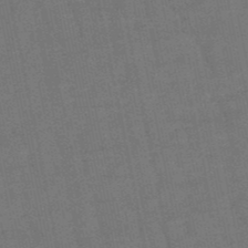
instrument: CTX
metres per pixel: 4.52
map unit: eHb
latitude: -50.2928
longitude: 78.2739
